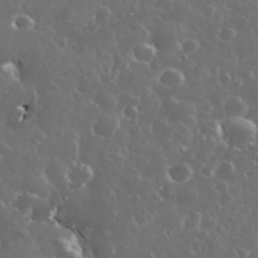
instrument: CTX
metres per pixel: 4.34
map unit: eHh
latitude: 34.3089
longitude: -61.3481
